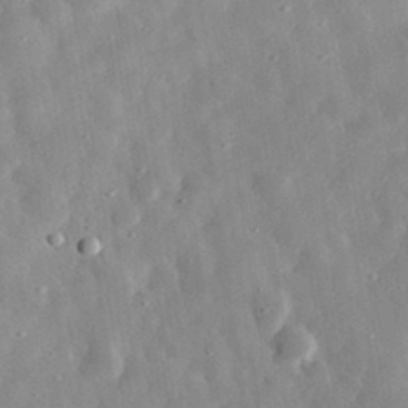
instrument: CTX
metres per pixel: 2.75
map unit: eHh
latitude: 32.8002
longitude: -78.7435
